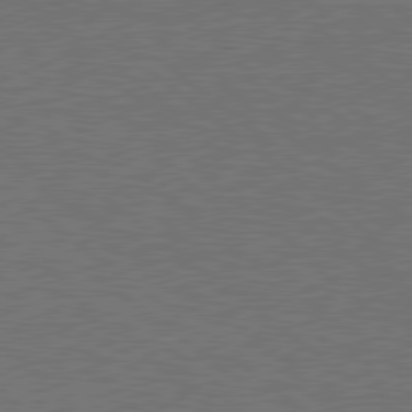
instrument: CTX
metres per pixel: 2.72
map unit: Hpe
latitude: 79.0837
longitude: -123.7261
